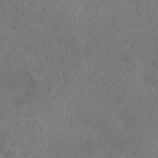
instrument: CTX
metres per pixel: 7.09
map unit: eAb
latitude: 40.7435
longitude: 103.2187
